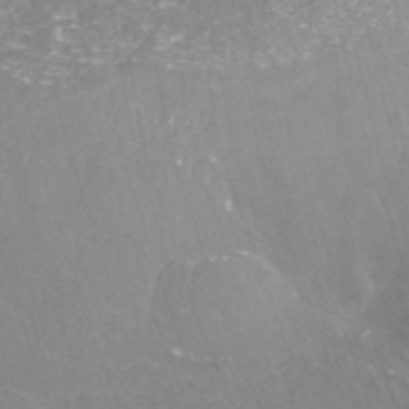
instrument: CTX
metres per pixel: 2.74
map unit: ANa
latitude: -38.2173
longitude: 97.1998
